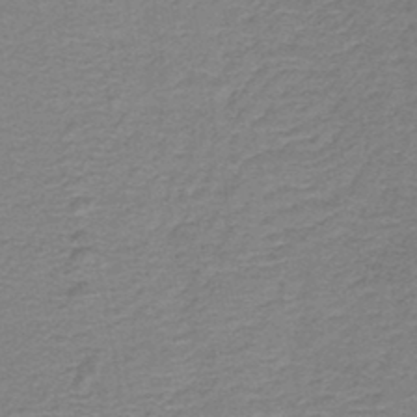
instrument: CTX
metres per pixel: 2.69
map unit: HNb
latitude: -44.7085
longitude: 52.5006
